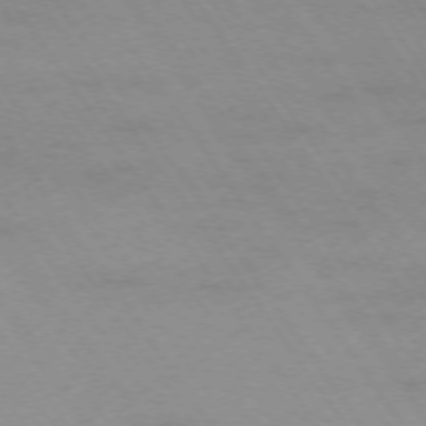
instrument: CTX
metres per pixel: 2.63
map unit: Hpe
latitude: -74.1606
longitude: 2.3873
